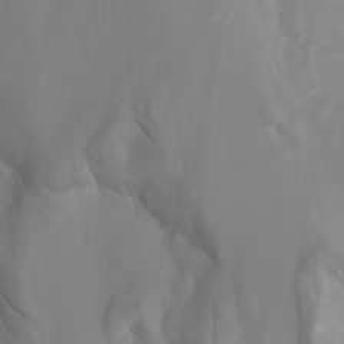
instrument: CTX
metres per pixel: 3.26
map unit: Htu
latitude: -4.9730
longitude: 138.3684
